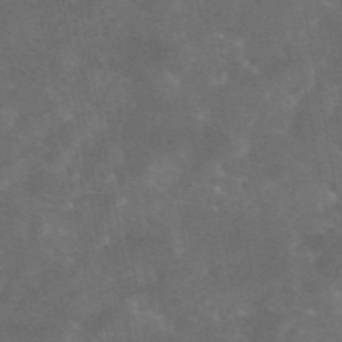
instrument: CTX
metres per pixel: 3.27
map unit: eAb
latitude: 46.2334
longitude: 125.6722
